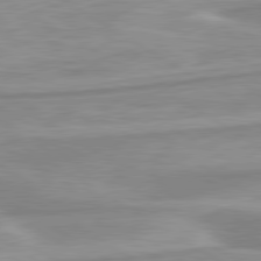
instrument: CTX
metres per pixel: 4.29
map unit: lApd
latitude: 80.1956
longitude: -172.4789
